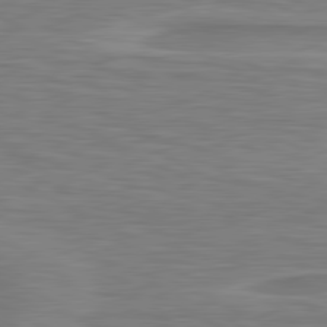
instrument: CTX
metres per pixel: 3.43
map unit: lApd
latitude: 81.0080
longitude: 172.5007
